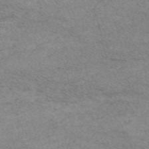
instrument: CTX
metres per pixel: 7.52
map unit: Nve
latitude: -58.8407
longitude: 65.9367
